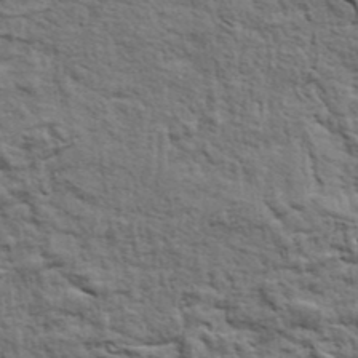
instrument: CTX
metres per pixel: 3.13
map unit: ANa
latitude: 40.6490
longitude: 30.5196
